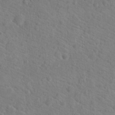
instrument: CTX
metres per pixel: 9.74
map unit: Hto
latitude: 18.3278
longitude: -37.2726
